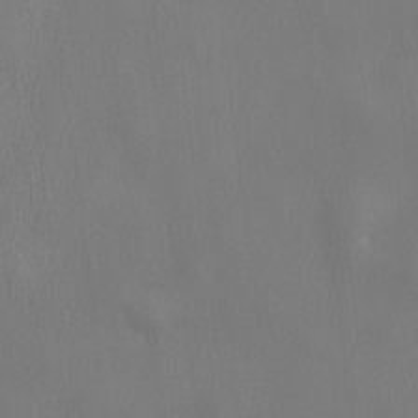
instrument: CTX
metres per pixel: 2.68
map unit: lHvf
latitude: 22.8191
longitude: 141.7100
